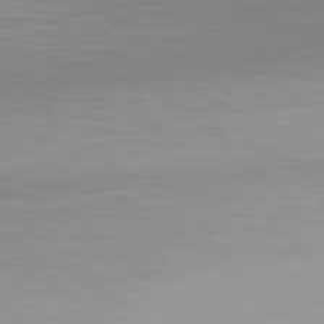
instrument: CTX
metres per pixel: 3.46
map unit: Hpe
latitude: 78.2901
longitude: -167.7827
